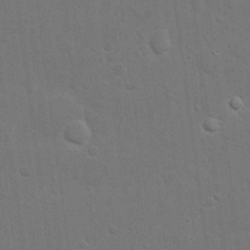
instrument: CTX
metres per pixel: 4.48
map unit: eHh
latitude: 21.8395
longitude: -62.5735
